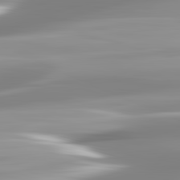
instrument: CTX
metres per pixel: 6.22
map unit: lApd
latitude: 82.9891
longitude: -139.1214
